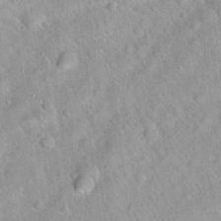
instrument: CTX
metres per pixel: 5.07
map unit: Hto
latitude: 20.7247
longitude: -52.7058
